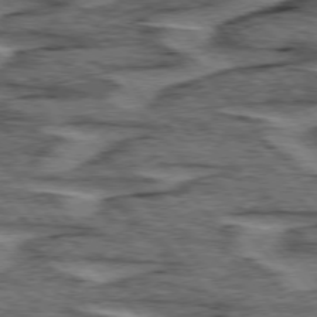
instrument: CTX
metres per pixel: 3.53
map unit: lApd
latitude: 75.8017
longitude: -76.6301
